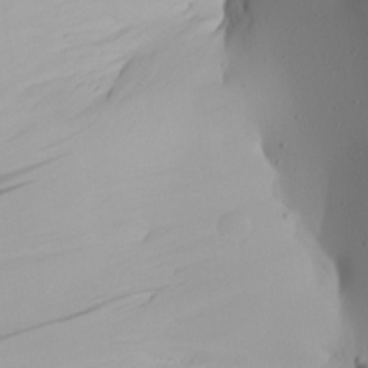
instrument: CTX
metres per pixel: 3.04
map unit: Aa
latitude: 21.8206
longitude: -146.7436
